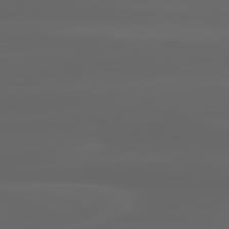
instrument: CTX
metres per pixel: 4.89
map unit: lApd
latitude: 80.1956
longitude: -116.9325
